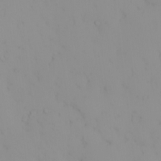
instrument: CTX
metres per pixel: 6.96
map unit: eHh
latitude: -1.2376
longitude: 20.0094
